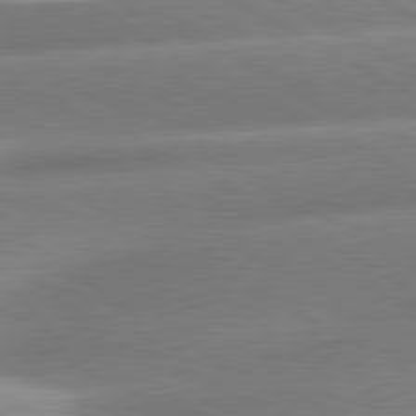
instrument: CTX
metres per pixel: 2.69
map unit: lApd
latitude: 80.5735
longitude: -158.1200
